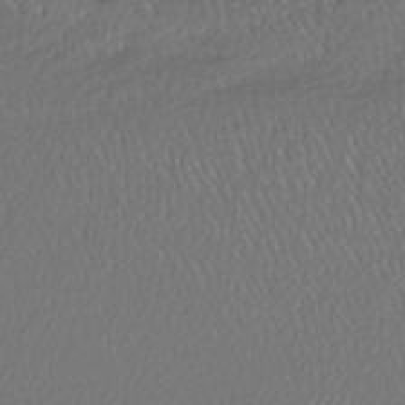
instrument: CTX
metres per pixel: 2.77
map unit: lHb
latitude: -43.6532
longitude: 76.0283
